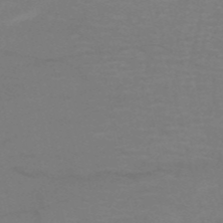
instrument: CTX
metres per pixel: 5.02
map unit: HNb
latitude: -54.1606
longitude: -45.6694
